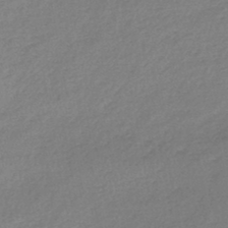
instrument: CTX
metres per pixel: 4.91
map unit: lHb
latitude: -44.6896
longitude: 69.6343
